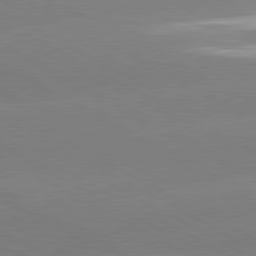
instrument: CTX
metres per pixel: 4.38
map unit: lApd
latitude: 80.6679
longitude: -153.6883
